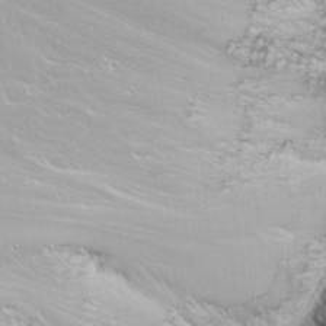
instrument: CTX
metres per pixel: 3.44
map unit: Nhu
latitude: -6.0661
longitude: -90.9325
